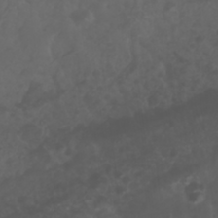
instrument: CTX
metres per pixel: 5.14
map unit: Nhu
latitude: 23.4048
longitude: -65.1214
